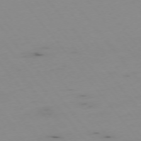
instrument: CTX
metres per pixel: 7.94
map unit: Hpe
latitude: -75.1054
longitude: 3.6910
